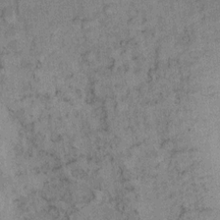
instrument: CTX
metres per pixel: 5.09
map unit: Ht
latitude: 9.1214
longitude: -39.0080
